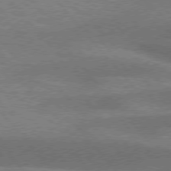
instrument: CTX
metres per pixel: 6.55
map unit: lApd
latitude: 76.3656
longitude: -61.8205
